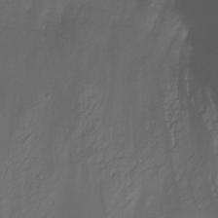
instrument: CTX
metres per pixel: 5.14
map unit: Nhu
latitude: -12.6330
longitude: -50.7624
